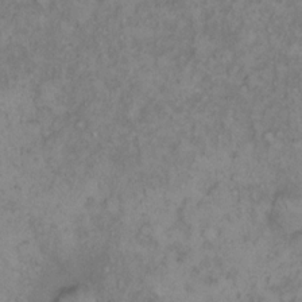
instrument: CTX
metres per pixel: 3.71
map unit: eHh
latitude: 16.5735
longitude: -63.8584
